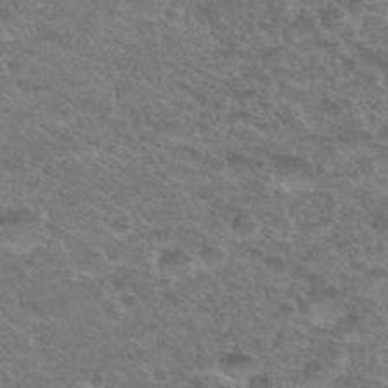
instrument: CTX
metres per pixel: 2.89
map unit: Hto
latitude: 32.9892
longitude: -49.1403
